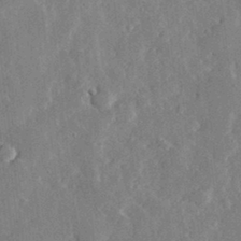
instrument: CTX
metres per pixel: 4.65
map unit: lHvf
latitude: 33.1214
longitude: -91.0081
